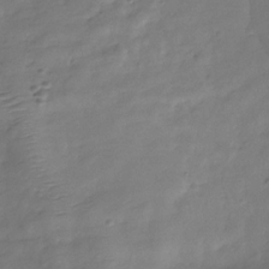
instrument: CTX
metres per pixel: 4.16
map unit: Hve
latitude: -31.6533
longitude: 93.2754
